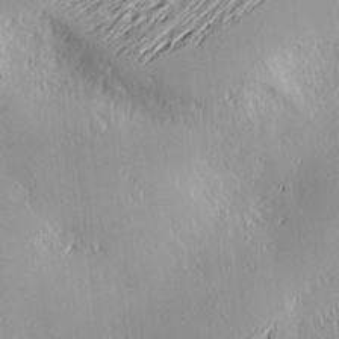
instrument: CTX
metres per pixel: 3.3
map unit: Nve
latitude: -9.1809
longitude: 173.4076
